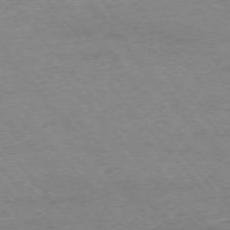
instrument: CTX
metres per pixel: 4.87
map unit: Ap
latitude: -75.7478
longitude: -81.3104
